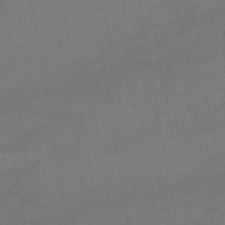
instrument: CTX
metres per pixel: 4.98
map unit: lHb
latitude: -42.9541
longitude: 70.5763
